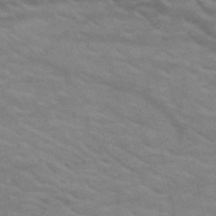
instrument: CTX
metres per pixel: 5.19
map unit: HNb
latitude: -53.2187
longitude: -45.1781
